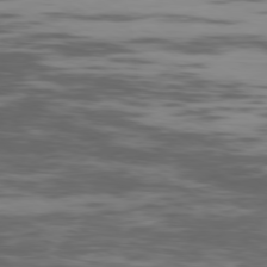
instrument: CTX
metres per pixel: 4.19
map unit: Ap
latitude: -79.8233
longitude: -103.7827
